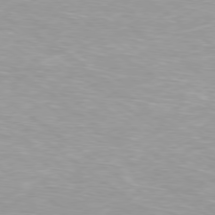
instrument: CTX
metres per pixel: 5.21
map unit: Ap
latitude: -79.6344
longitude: -67.1970
